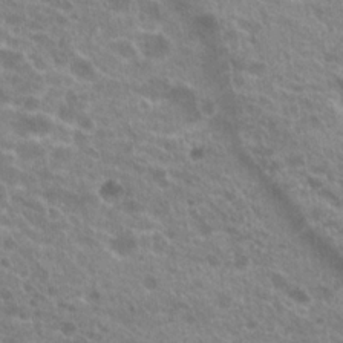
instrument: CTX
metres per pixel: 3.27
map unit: Hto
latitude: 20.9325
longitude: -36.8569
